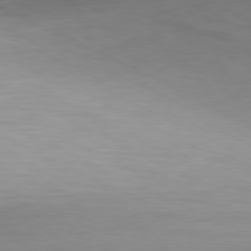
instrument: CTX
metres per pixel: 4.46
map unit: Hpe
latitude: -81.0109
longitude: 19.7289
